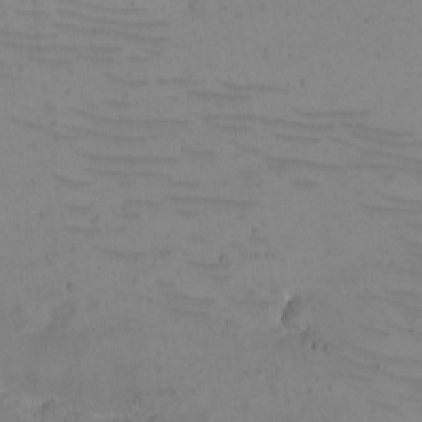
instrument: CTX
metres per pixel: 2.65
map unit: eHh
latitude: -5.1053
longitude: -82.3467
